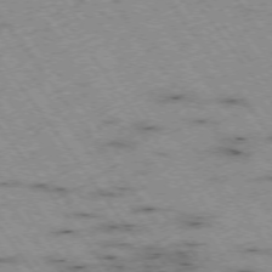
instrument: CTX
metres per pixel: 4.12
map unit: Hpe
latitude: -74.8030
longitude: 4.1228
